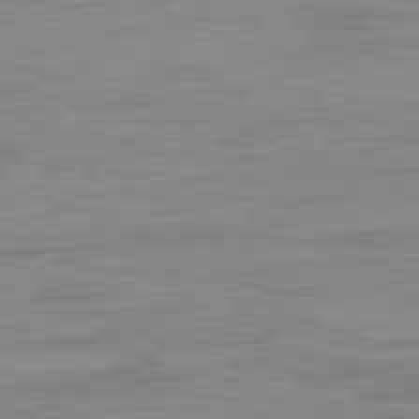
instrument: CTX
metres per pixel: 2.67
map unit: Ap
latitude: -79.5966
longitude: -77.2726
